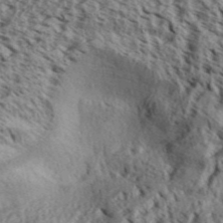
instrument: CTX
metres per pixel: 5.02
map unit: Aa
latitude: 31.6127
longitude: -137.1592
